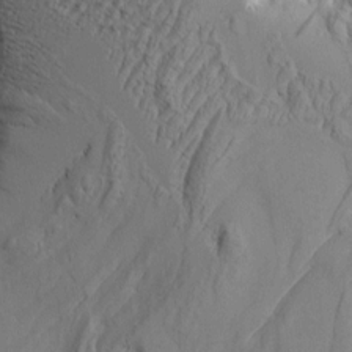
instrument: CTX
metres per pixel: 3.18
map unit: Aa
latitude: 7.9906
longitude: -129.2348
